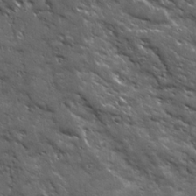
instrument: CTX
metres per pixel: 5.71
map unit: Ave
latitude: 19.1592
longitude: -135.9906
